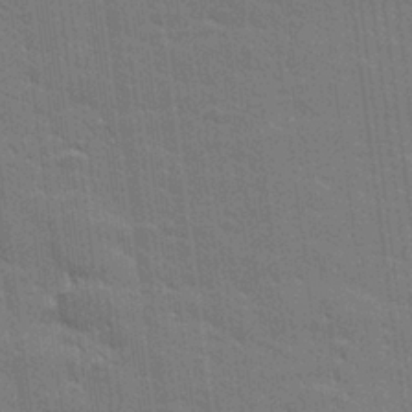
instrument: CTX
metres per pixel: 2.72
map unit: lHvf
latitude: 26.9703
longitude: 141.1053
